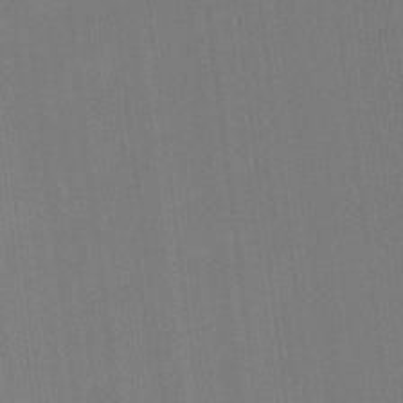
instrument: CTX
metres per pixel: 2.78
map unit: lHvf
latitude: -11.5021
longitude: -104.5357
